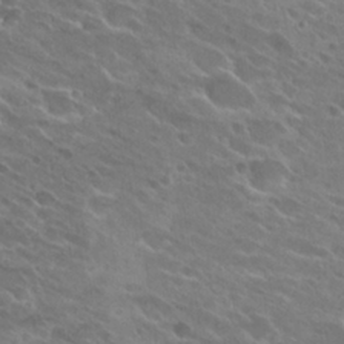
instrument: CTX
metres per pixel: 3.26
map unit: Hto
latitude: 25.9906
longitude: -40.1577
